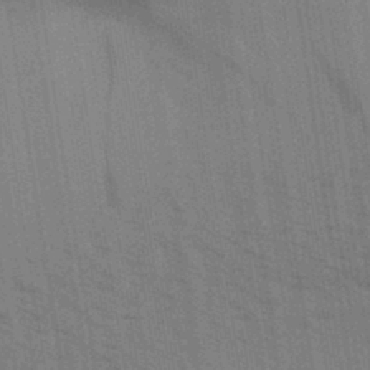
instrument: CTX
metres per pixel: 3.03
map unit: Aa
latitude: 31.3860
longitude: -139.5560
